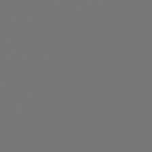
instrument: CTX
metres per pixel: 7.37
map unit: Hpe
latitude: 76.5545
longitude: -137.6883
